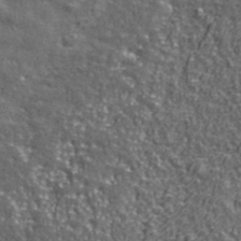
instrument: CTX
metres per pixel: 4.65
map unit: ANa
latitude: 43.0270
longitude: -86.9891
